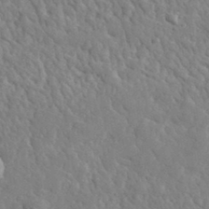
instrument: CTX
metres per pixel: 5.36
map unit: lHvf
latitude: 35.4237
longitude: -87.0269
